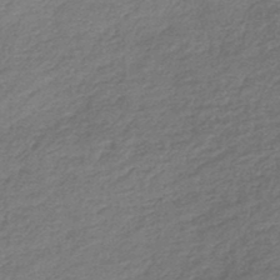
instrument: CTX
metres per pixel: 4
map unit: lHb
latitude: -44.3306
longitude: 70.8219
